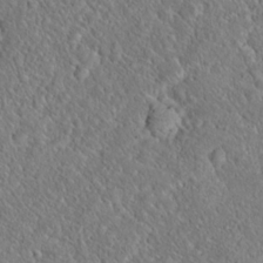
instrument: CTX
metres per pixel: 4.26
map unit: Hto
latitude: 20.1200
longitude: -44.8380
